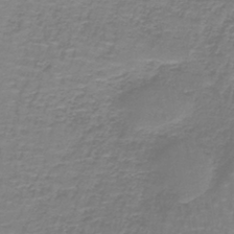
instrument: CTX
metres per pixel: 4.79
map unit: lHb
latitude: -41.0297
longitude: 57.0864
